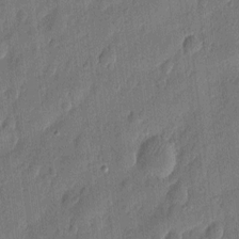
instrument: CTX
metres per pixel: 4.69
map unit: eHh
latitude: 7.1403
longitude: -73.7450
